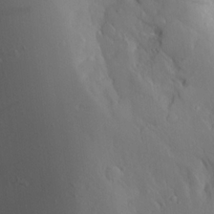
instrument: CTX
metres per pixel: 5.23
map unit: Aa
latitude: 13.4427
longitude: -142.7435
